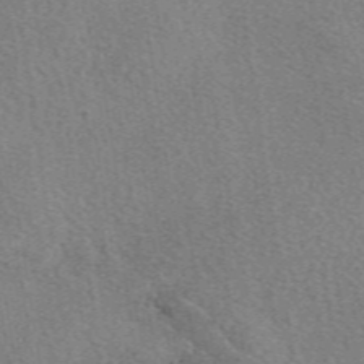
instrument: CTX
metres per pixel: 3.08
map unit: eAb
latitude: 49.3860
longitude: 115.2187
